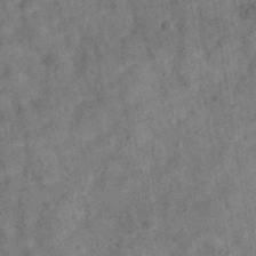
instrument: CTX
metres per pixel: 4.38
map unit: eAb
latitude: 35.6127
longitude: 115.6155
